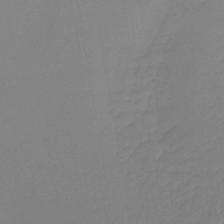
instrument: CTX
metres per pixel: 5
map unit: lHb
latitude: -42.3495
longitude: 59.3131
